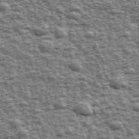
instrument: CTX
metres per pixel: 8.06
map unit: Ave
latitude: 43.1025
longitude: -111.7072
